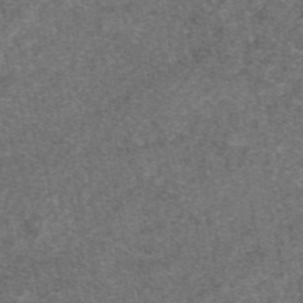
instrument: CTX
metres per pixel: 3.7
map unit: eAb
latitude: 47.8773
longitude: 108.5574
